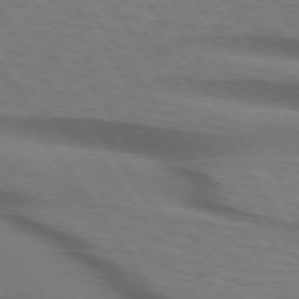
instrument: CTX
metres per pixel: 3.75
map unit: lApd
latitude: 73.9906
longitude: -76.0255
